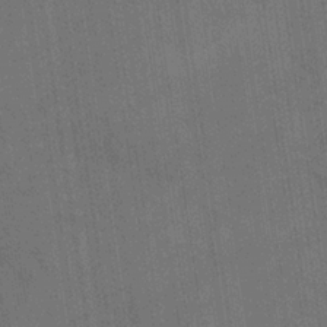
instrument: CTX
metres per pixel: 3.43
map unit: eHb
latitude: -34.1984
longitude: 73.5777
